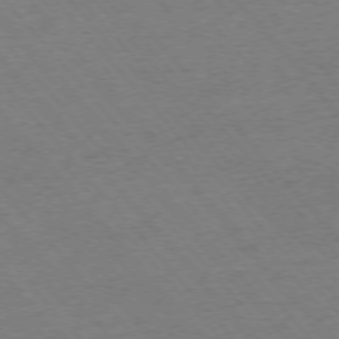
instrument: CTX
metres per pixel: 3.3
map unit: Ap
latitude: -76.4629
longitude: -95.7828
